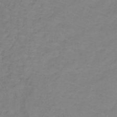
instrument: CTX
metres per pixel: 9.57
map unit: lHb
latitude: -33.5022
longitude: 67.6722
